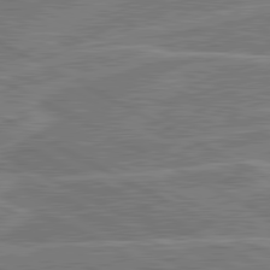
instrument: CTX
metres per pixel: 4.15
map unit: lApd
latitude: 81.1592
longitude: 124.1228
